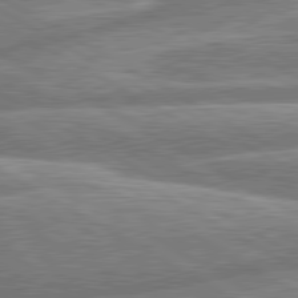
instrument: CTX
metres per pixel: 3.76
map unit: lApd
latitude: 80.7624
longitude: -165.4993
